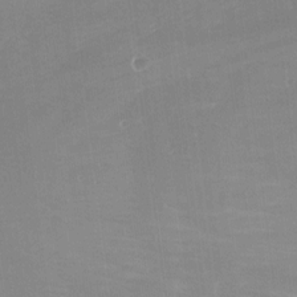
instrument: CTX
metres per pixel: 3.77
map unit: Nhu
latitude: -13.9556
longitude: -40.1010
